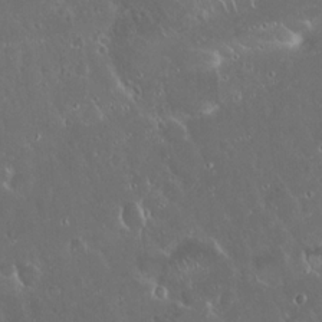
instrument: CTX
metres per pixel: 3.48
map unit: Hto
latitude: 19.3292
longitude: -57.7827
